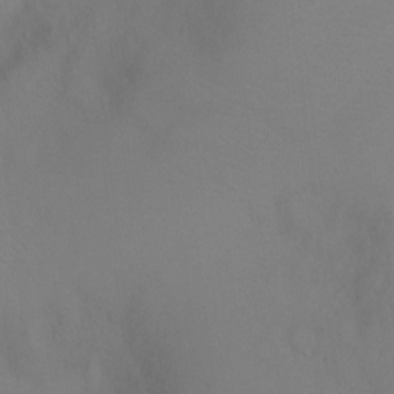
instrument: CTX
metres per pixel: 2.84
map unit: Ht
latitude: -5.0486
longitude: -28.2144
